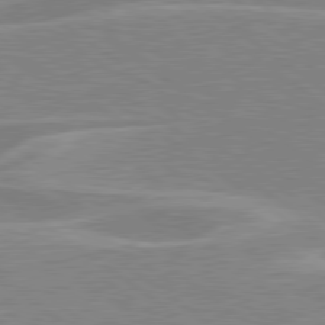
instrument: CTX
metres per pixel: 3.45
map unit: Hpe
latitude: 79.3671
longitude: -121.5560
